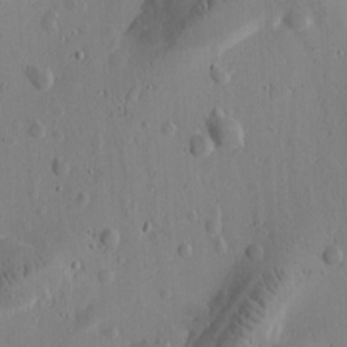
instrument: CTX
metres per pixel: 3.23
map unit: Htu
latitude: -2.8785
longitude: 174.1794
